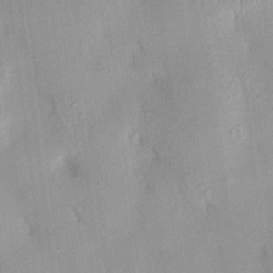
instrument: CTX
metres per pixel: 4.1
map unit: HNhu
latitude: 14.4412
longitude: 12.5385
